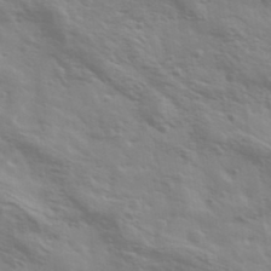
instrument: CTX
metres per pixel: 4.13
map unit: Ave
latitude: 37.2159
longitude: -111.0459
